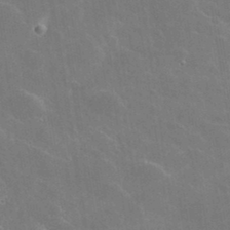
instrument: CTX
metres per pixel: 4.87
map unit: lHvf
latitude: 36.0255
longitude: -92.0822
